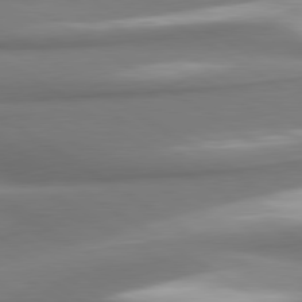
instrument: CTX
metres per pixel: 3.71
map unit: lApd
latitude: 80.1767
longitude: 179.8233
